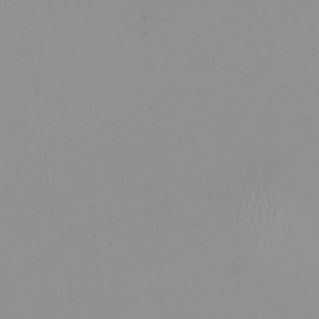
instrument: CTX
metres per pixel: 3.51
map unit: HNhu
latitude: -0.7841
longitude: -5.4237
